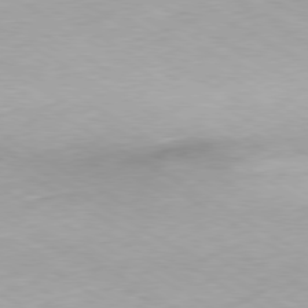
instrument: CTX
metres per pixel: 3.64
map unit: Hpe
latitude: -80.4629
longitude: 20.0661
